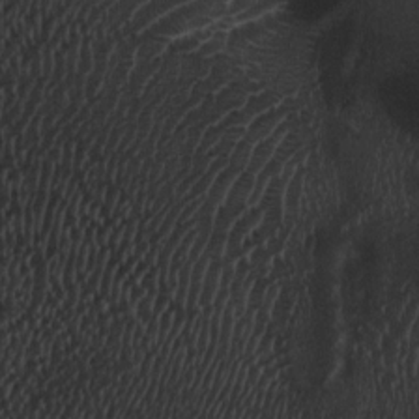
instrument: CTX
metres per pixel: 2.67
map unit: HNhu
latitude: 5.7261
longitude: 3.8989
